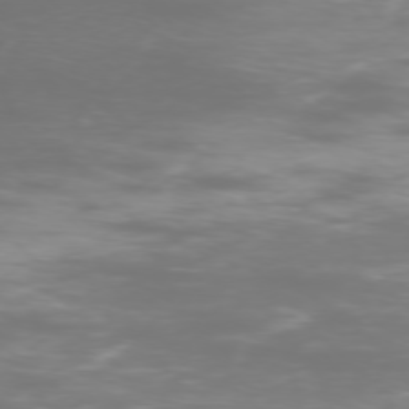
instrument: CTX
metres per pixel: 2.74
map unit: Ap
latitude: -76.6330
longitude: -81.4237
